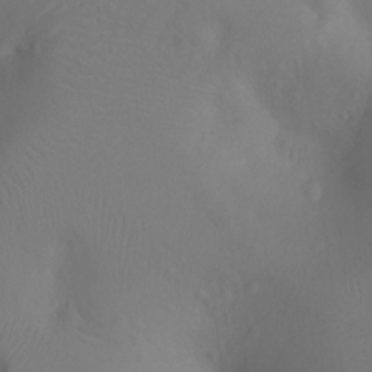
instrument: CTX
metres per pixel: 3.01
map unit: Ht
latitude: -5.8044
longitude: -27.0836
